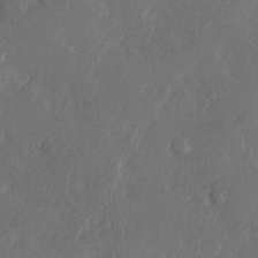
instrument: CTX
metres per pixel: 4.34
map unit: Hve
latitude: 25.3481
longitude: 145.0675
